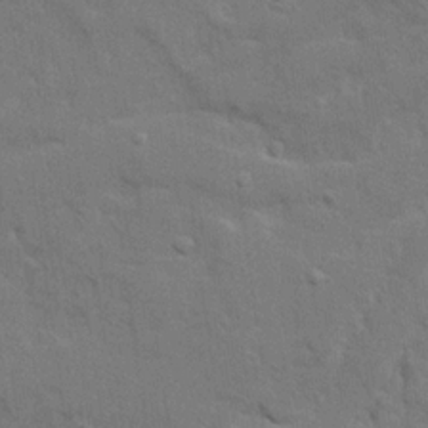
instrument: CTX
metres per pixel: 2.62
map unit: Ave
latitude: 22.3845
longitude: -130.5546
